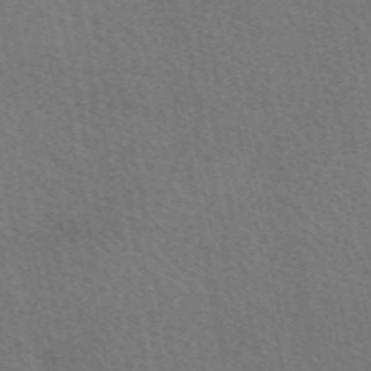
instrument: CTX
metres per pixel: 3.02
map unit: eAb
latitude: 51.6882
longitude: 115.1620
